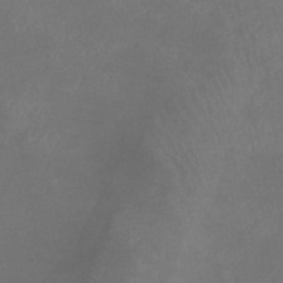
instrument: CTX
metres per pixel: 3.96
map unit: eHb
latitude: -39.5399
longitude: 75.9556
